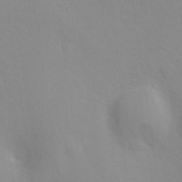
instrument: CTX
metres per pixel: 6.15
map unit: Ht
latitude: -10.8597
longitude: -29.3104
